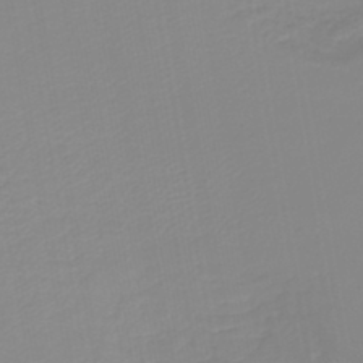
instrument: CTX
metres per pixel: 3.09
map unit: lHb
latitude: -44.3306
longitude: 60.7652
